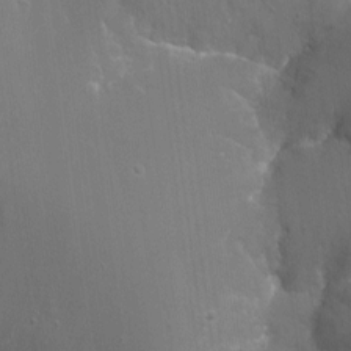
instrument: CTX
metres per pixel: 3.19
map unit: Nhu
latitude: -6.2739
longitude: -47.7450
